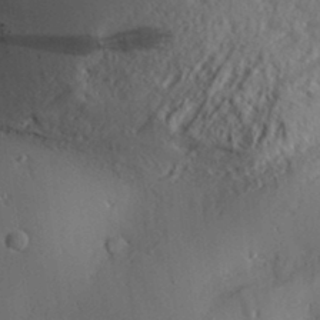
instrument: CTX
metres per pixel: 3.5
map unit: Aa
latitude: 31.6694
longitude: -141.7827
